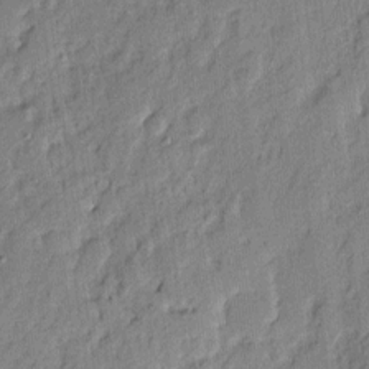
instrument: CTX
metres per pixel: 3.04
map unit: eHh
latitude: 4.3656
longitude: -77.2159
